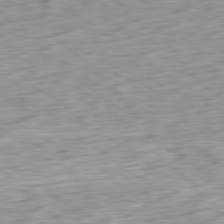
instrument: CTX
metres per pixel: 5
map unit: Ap
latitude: -79.9178
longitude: -70.0255
